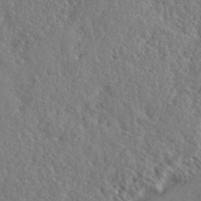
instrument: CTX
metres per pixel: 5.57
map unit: lHvf
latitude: 41.2159
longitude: -88.3657
